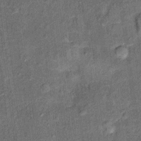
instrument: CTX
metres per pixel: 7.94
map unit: Ht
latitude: 10.9136
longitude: -39.3293
